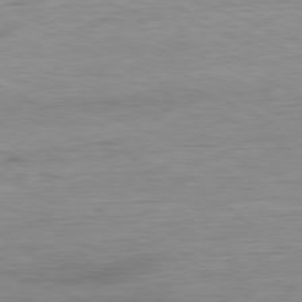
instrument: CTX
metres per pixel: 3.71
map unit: Ap
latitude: -80.7652
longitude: -90.4790
